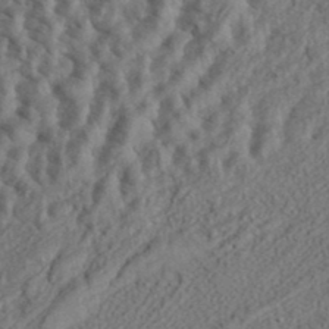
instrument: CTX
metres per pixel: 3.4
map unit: eHh
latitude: 37.2915
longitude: -136.2523
